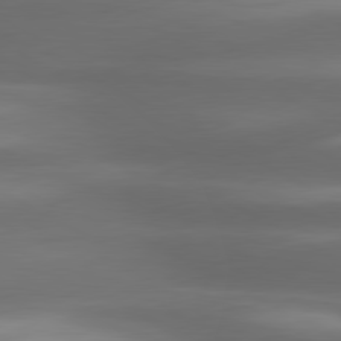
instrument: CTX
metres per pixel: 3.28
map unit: lApd
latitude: 80.4223
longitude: -141.6882
